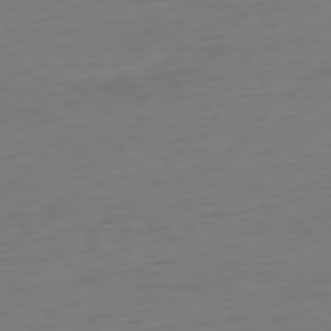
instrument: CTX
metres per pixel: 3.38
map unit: Ap
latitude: -77.8044
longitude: -91.4993
